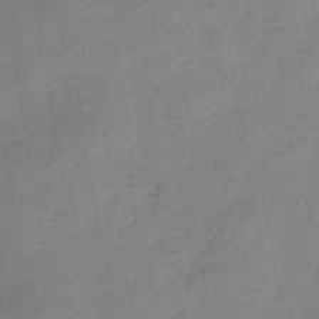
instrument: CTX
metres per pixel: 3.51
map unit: HNb
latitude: -44.9731
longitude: -38.4412
